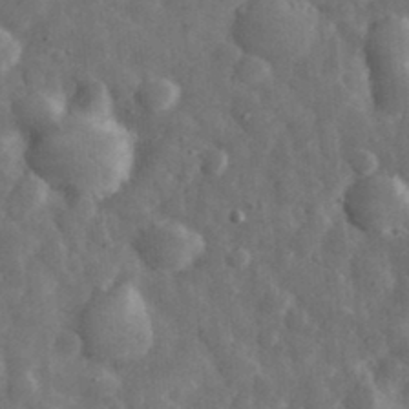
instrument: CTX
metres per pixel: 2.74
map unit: eHh
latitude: 32.9136
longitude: -69.5749
